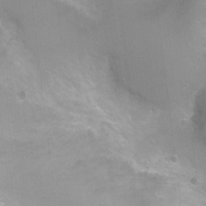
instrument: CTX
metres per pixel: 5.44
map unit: Ht
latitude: -2.3117
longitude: -24.5734
